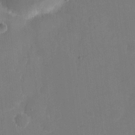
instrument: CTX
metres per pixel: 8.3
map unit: eHh
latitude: 5.3293
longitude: -66.2711
